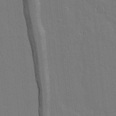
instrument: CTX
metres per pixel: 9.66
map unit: lAvf
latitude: 17.3482
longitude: -127.0648
